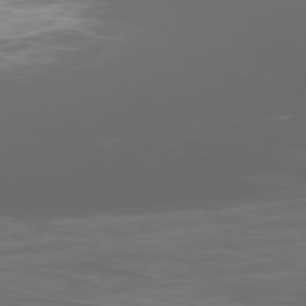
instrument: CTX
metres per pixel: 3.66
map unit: Ap
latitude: -77.8989
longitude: -62.3656
